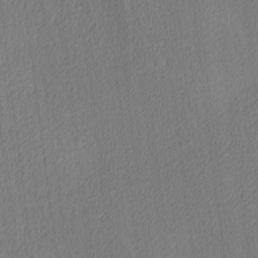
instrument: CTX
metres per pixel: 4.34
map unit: Ave
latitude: 3.7071
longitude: -114.1388
